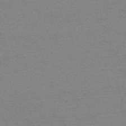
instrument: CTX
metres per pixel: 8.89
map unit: HNb
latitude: -52.0850
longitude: -43.7072
